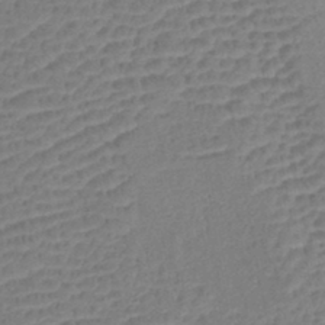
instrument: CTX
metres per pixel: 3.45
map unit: lHb
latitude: -42.2550
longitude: 78.2361
